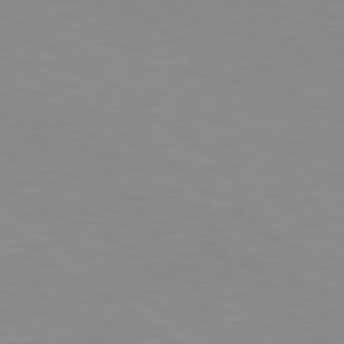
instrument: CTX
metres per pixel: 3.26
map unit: lApd
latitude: 79.5749
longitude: -124.4034
